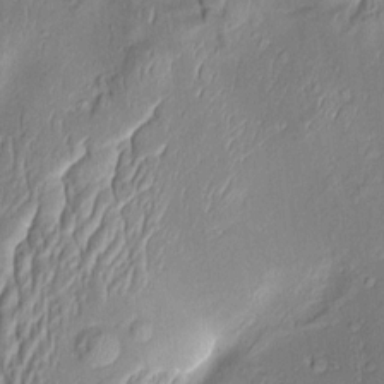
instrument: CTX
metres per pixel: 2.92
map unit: Aa
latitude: 9.1403
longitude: -133.2726
